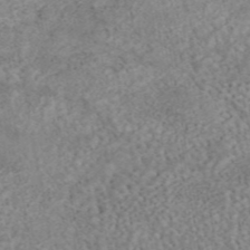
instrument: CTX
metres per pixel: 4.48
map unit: eAb
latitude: 45.0836
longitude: 124.3873
